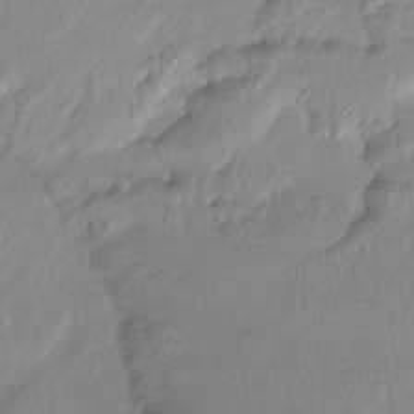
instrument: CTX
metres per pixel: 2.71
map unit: Ht
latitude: -15.0298
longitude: -44.3089
